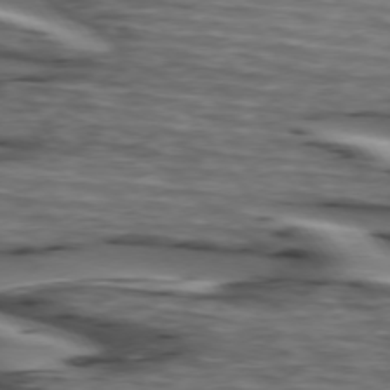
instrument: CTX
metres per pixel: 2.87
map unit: lApd
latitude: 74.5735
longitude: -71.5560
